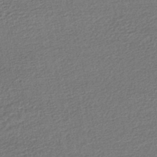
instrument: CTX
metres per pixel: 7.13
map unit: HNhu
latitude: -46.4629
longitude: 102.1039
